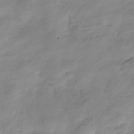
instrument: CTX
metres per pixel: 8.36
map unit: Hve
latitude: -32.0661
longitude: 90.3118
